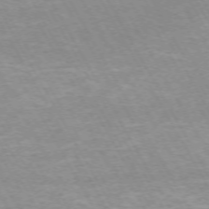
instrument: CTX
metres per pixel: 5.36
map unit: Hpe
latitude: -72.3873
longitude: 10.2362
